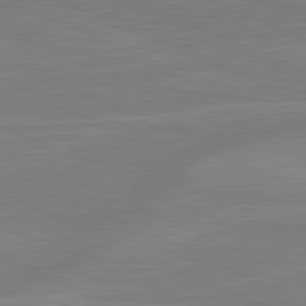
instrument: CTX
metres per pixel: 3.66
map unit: lApd
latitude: 81.6316
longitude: -170.1389
